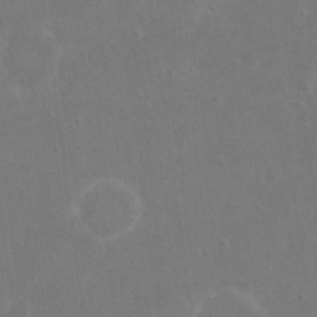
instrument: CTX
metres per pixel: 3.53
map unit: eHh
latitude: 17.7639
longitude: -72.6113
